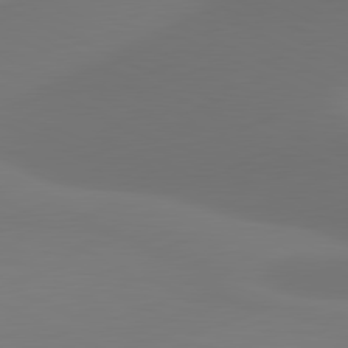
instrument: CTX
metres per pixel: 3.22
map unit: lApd
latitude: 81.3671
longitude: 128.4251
